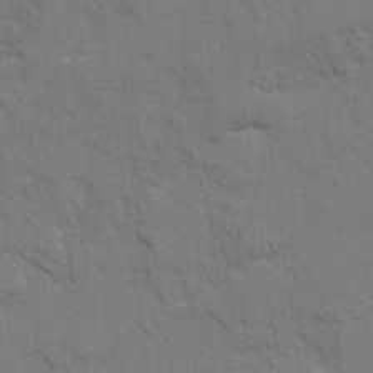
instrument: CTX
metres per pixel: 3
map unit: Ave
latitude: 22.4601
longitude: -130.4034
